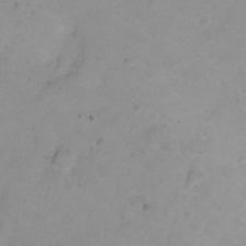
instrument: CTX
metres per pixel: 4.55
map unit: Hto
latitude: 3.2159
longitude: -35.3670
